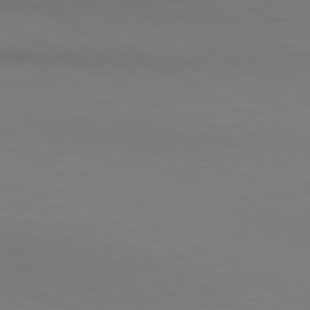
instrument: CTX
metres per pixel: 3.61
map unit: lApd
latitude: 80.7057
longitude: 146.4818
